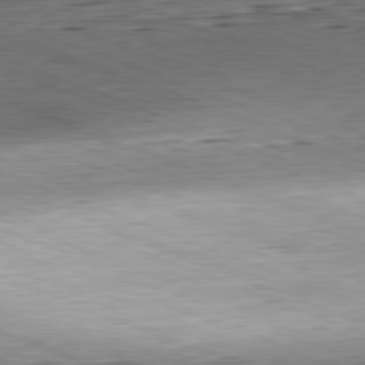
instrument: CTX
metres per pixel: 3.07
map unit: Hpe
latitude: -82.1606
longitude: 13.0675
